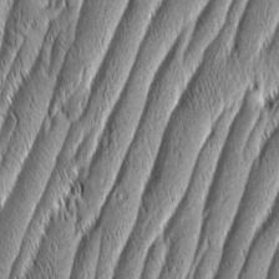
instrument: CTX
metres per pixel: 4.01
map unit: Aa
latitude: 7.3671
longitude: -129.6694
